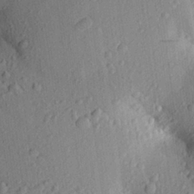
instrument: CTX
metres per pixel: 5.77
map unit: Aa
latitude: 25.0080
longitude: -150.4412
